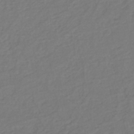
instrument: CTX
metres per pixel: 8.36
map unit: eHh
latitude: -44.0283
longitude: -29.5938
